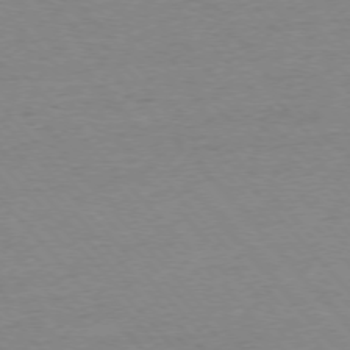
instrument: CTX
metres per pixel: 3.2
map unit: Ap
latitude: -76.3306
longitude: -94.1578
